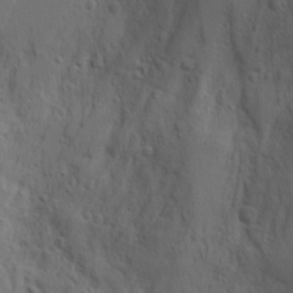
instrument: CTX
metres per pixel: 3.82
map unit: Aa
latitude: 18.3278
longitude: -124.8946
